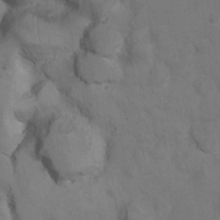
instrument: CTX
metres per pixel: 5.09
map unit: Nhu
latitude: 13.1214
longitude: -29.3670
